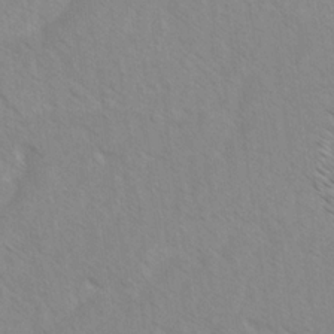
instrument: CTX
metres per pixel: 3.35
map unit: Ave
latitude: -1.8612
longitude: -112.6868
